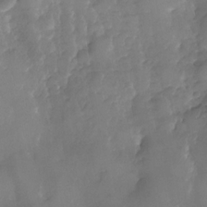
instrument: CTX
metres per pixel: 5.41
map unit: Nhe
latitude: -34.3306
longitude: -87.8772
